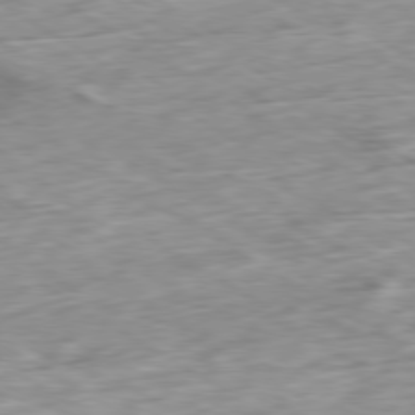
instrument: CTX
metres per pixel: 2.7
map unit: Ap
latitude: -79.8989
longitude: -90.1200
